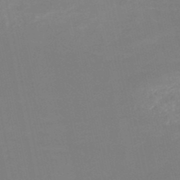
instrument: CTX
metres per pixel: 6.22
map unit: HNb
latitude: -49.7856
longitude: -43.3293
